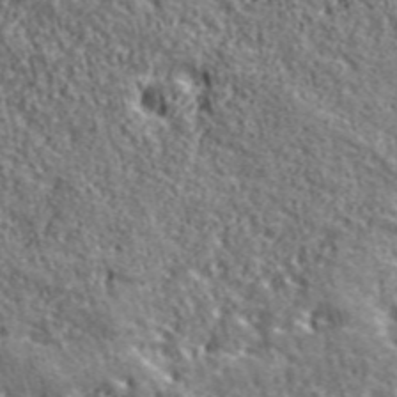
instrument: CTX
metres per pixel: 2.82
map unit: eHh
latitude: 43.7450
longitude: -89.2915
